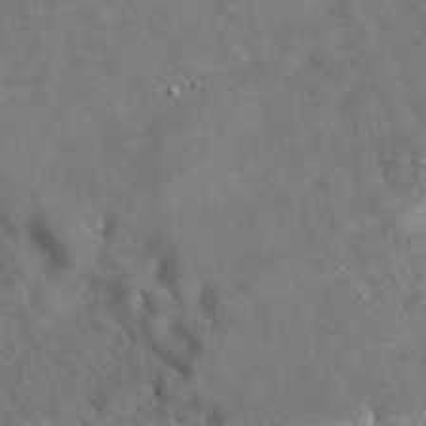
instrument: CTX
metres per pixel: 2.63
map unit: eAb
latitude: 34.3845
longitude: 110.4440
